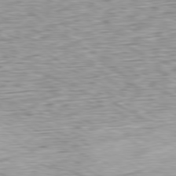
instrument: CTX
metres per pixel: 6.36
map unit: Ap
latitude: -80.0472
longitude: -69.6127
